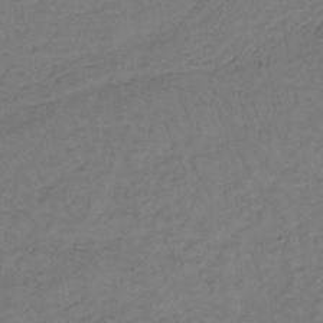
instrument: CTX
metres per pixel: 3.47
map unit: lHb
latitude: -35.8233
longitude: 65.2754
